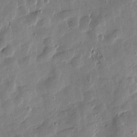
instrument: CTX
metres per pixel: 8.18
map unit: Htu
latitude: 0.4979
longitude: -177.7449
